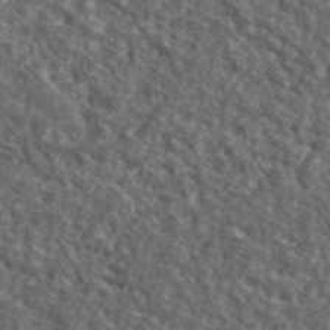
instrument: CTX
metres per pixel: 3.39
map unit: lHvf
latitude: 40.7813
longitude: -89.6316
